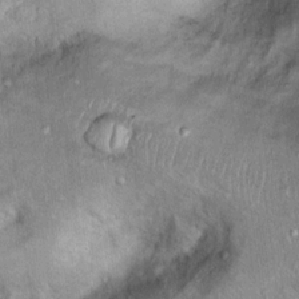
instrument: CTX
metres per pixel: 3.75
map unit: Ht
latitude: 14.9703
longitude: -40.7624
